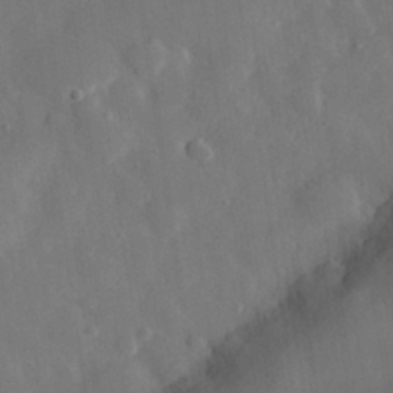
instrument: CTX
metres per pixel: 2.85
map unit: eHh
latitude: 29.7638
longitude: -78.1767
